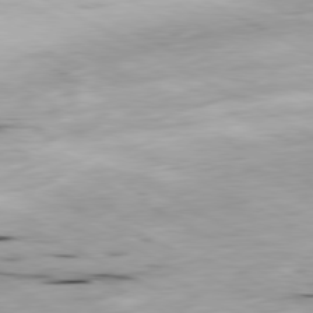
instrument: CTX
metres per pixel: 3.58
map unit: Ap
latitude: -80.6519
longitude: -70.1011
